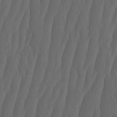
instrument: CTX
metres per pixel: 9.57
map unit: HNhu
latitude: -1.6533
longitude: 13.8611
